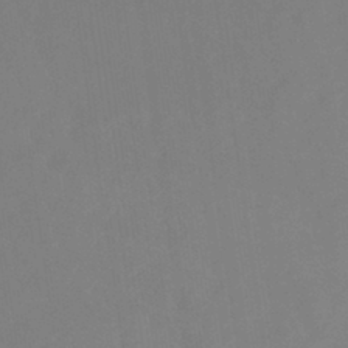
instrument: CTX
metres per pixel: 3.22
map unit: eHb
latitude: -38.3495
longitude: 75.1620
